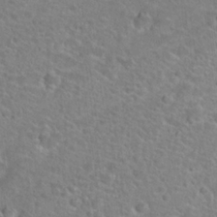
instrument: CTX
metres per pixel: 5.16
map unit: Hto
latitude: 24.6301
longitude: -48.7624
